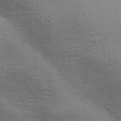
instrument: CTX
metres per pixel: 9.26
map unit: Aa
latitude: 31.4616
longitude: -133.4804
